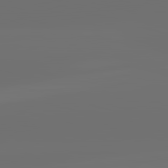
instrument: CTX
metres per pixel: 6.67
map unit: lApd
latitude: 83.6127
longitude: -131.3482
